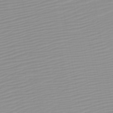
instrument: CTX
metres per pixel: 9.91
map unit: HNb
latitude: -45.5021
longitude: -43.6127
